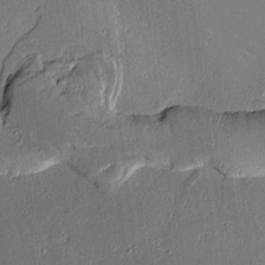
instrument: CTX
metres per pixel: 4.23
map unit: lAvf
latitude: 16.8947
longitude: -126.4790
